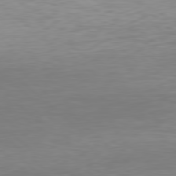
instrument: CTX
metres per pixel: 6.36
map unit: Hpe
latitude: 78.4601
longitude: -171.4426
